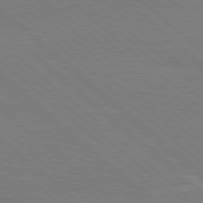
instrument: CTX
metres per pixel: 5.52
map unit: Ap
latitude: -80.1228
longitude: -54.5357
